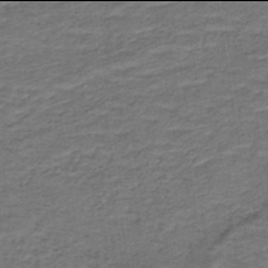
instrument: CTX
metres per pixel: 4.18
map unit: lHb
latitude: -42.0094
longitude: 53.3509
